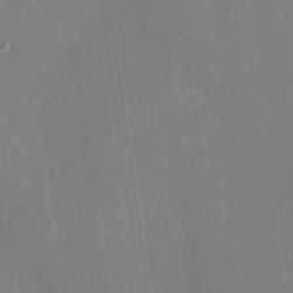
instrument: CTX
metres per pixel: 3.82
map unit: Hve
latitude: 24.9891
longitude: -92.7624
